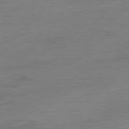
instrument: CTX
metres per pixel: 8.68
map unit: Ap
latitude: -81.4455
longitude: -76.5734
